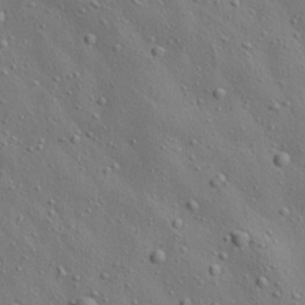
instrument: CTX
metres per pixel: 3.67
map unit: Aa
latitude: 22.8002
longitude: -143.8583
